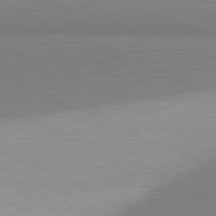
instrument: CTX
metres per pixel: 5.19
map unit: lApd
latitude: 81.1781
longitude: 156.0094
